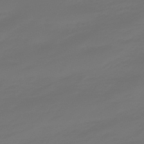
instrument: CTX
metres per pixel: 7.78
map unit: eHb
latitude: -47.4643
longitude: 82.7841
